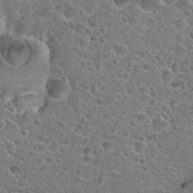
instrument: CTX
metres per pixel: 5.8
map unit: Hto
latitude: 25.1592
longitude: -45.9150
